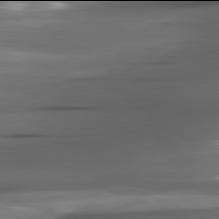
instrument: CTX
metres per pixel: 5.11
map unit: lApd
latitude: 81.9906
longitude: -140.6112
